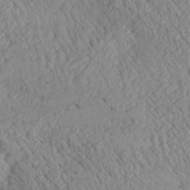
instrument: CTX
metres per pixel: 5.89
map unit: Aa
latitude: 24.7246
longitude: -134.1766
